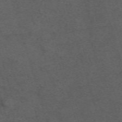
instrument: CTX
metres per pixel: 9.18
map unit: ANa
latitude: 52.1389
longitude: -70.6490
